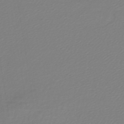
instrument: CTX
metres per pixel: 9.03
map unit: lHb
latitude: -45.7478
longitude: 70.9164
